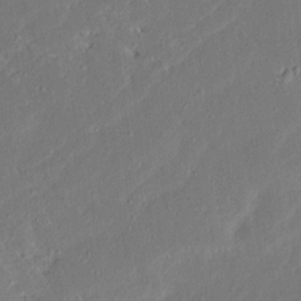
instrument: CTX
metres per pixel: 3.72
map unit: Ave
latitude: 15.8017
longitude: -138.9136
